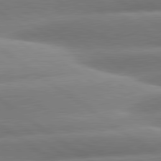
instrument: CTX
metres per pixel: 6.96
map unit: lApd
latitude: 81.0647
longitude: -157.6127
